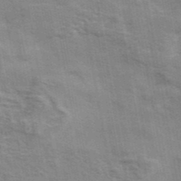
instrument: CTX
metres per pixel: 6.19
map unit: eAb
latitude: 42.8002
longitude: 107.6722
